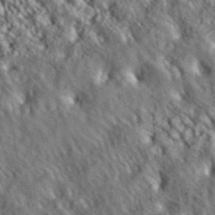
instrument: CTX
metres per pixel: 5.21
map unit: ANa
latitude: 39.8016
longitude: 30.0661
